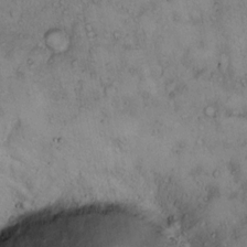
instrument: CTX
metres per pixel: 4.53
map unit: Hto
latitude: 11.1403
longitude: -58.3656
